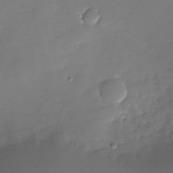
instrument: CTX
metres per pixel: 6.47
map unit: Nhu
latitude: -27.8233
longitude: -58.5357
